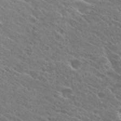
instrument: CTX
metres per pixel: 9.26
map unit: Hto
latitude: 26.2334
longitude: -40.9891
